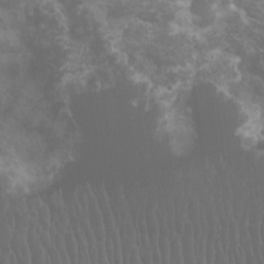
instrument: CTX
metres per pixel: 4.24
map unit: Nhu
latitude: -9.0108
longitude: -78.3090
